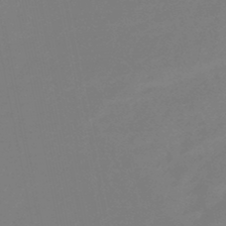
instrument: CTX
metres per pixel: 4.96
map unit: eHb
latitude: -49.4455
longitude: 85.7099
